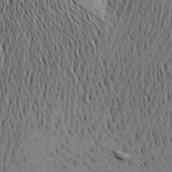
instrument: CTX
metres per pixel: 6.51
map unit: Aa
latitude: 20.1011
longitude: -144.2522
